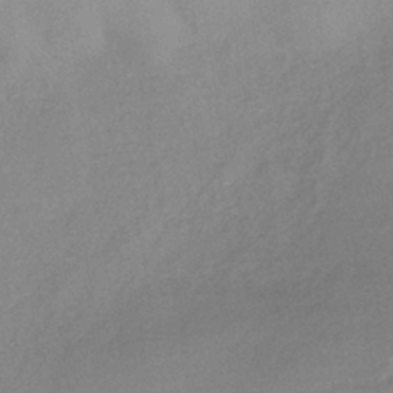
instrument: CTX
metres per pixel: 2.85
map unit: HNhu
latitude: -40.8975
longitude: 92.4251
